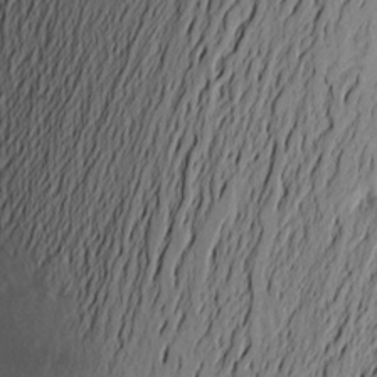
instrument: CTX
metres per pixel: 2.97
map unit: Aa
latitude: 22.8380
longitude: -149.0270
